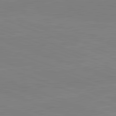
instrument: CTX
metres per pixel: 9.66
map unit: lApd
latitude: 82.1955
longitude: -158.4034
